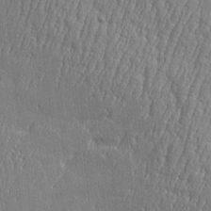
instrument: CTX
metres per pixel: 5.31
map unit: Htu
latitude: -6.0283
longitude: 175.8233
